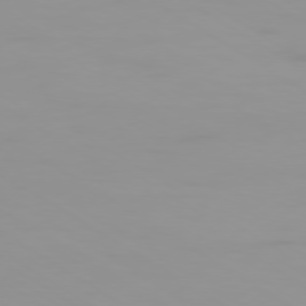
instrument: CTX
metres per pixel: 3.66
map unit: Ap
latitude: -80.3307
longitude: -62.2523
